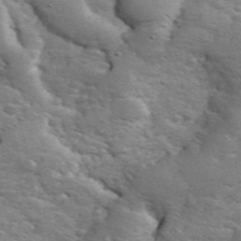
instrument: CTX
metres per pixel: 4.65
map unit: eHh
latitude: 36.3656
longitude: -67.1970
